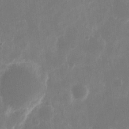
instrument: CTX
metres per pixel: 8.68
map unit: eHh
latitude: 11.3104
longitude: -71.8205
